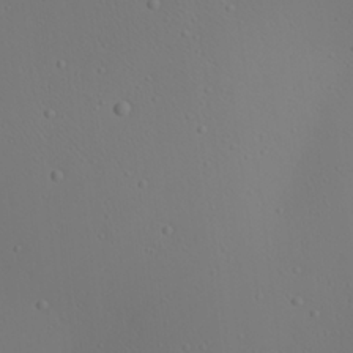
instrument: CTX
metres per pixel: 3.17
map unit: Aa
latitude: 23.1781
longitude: -138.1200
